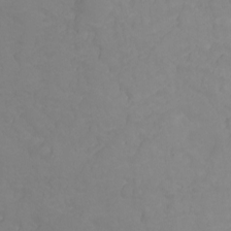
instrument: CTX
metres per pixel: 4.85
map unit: Ht
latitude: -1.0298
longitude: -38.6679
